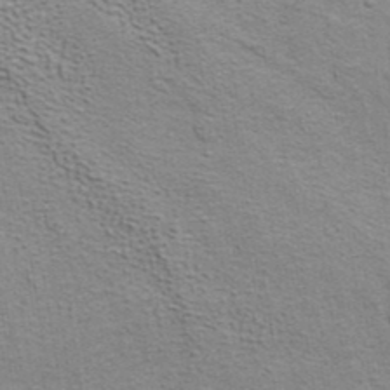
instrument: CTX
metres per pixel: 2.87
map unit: ANa
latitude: 38.3656
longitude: 20.3117
